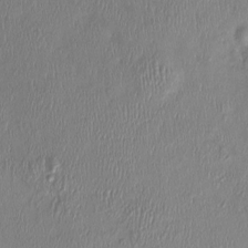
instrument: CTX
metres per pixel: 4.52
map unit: Ht
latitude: -1.4455
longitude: -14.6302
